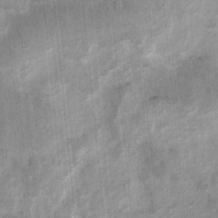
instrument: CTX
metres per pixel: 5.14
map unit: Nhu
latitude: 7.3104
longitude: -23.2915
